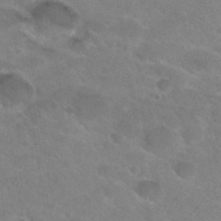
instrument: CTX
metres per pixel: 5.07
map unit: Hto
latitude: 30.3279
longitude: -46.9325
